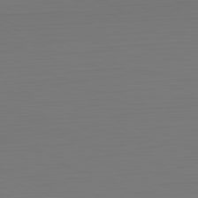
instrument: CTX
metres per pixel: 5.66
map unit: Hpe
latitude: -82.1228
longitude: 7.1998
